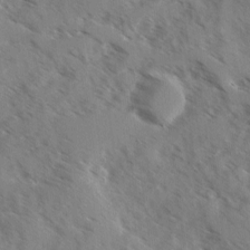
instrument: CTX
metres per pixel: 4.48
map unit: Ave
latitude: 0.7813
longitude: -110.7813
